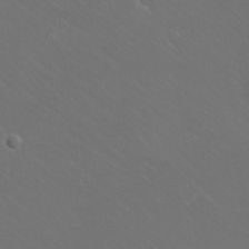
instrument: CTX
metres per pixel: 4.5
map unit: eHh
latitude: -10.8030
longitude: -65.2348
